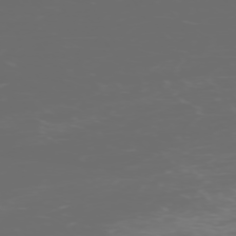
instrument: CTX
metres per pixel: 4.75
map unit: Hpe
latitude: -73.8233
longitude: 6.2550
